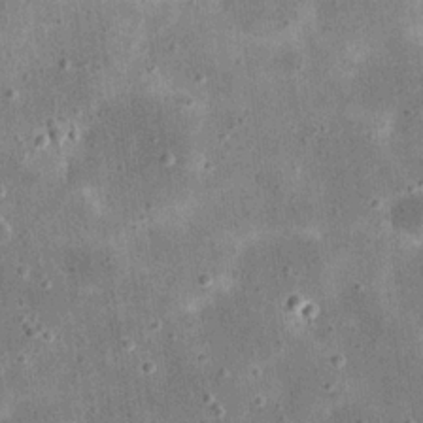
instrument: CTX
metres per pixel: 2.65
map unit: eHh
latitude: 21.3860
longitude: -66.4223
